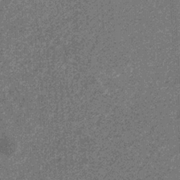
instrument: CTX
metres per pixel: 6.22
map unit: eHb
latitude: -31.9556
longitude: 69.4832
